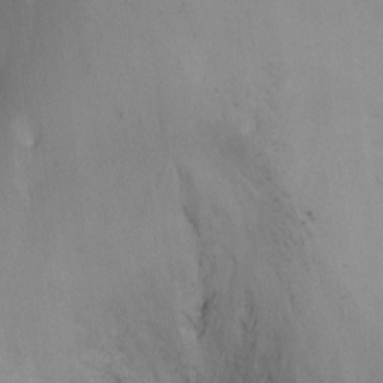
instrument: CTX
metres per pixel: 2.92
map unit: Nhu
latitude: -13.8989
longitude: -59.2915
